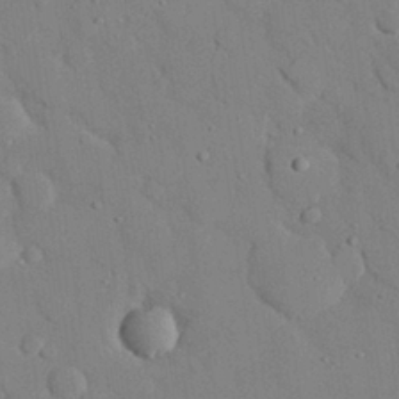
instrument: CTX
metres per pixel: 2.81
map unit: eHh
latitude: 27.1970
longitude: -79.4427
